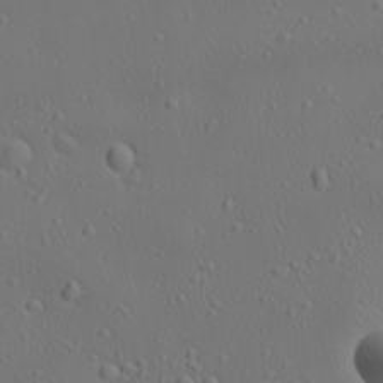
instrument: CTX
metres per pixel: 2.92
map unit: lAa
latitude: 22.8002
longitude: -137.8773
